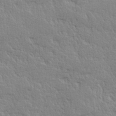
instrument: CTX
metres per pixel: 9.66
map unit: lHvf
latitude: 24.6679
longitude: 143.8044
